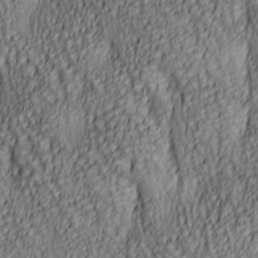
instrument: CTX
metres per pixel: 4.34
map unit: lAa
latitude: 5.9717
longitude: -116.6868
